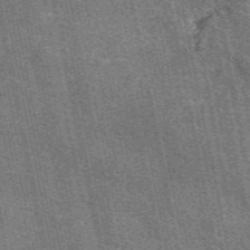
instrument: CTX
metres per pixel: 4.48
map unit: eAb
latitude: 51.2159
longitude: 114.7463
